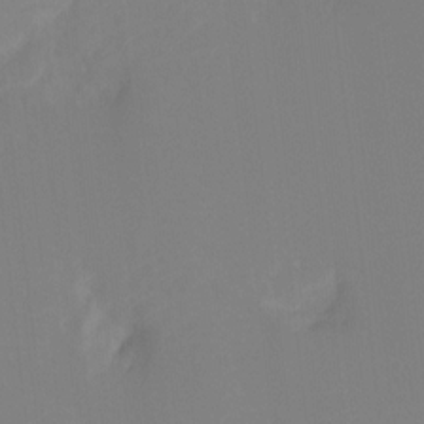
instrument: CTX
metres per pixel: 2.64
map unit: Hto
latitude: -8.9731
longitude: -46.4790
